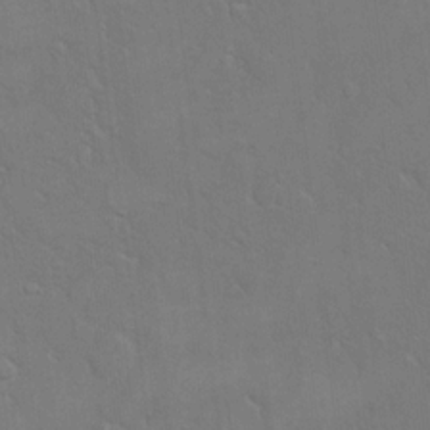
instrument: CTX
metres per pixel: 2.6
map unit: eHh
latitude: 17.2726
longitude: -66.0255
